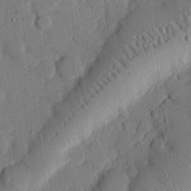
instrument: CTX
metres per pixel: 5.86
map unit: eHh
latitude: 27.8961
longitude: -82.4790
